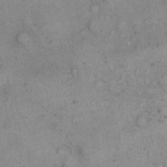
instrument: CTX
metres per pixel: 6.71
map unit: eHh
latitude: 17.2159
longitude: -62.6302
